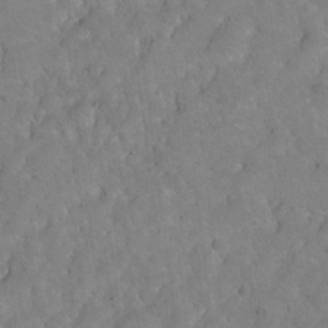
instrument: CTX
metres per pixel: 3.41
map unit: Hto
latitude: 3.1214
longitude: -35.8394
